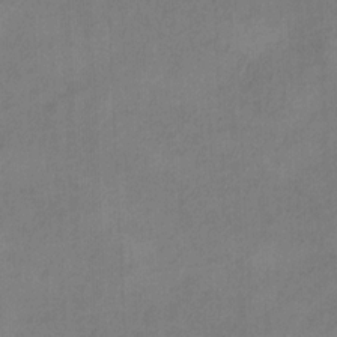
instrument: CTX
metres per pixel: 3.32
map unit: Ht
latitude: 9.6883
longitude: -32.8191
